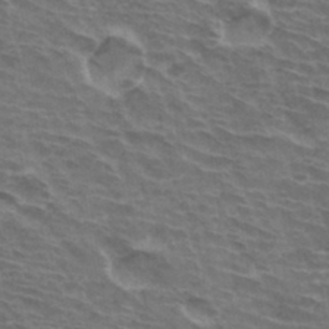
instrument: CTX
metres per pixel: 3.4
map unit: Hto
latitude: 33.6883
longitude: -43.0647
